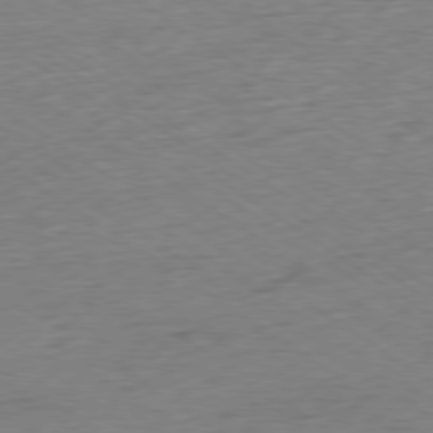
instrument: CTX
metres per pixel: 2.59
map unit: Hpe
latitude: -78.8786
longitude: -16.3656
